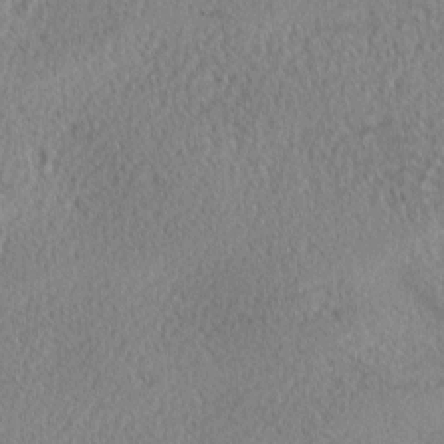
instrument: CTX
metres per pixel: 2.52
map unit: lAa
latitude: 0.6112
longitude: -116.2145
